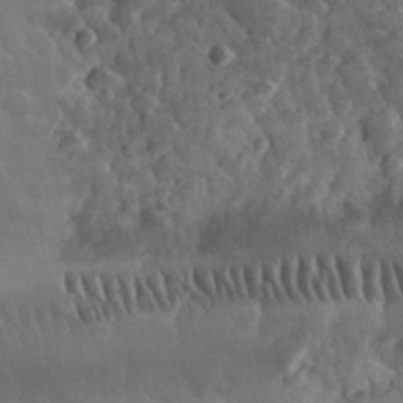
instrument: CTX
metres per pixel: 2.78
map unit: eHh
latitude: 32.8947
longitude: -70.1389
